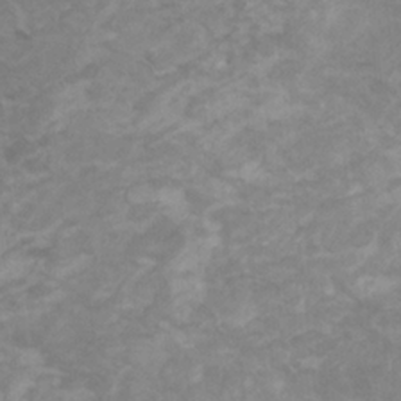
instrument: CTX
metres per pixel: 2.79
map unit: HNhu
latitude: 2.6112
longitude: -1.9528
